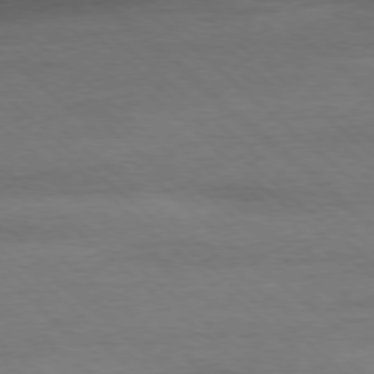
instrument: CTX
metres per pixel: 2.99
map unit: Ap
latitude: -78.2550
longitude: -93.4237
